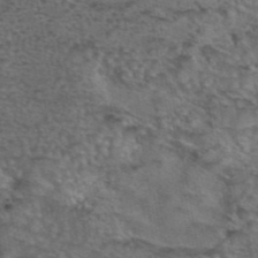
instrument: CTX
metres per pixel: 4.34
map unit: eAb
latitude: 43.6316
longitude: 104.0283
